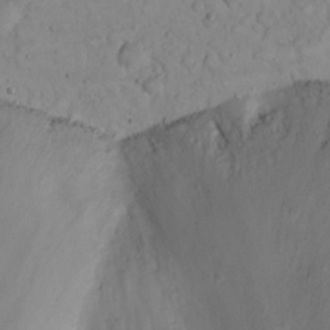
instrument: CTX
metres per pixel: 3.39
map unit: Nhu
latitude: 22.7813
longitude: -66.1199
